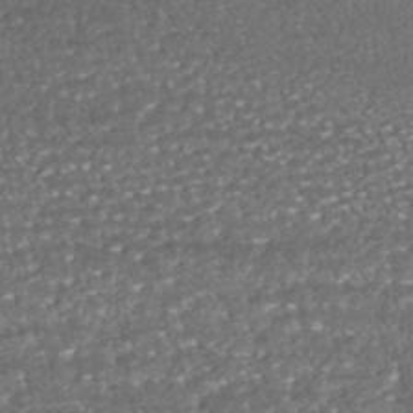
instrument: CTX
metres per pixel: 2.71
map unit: HNhu
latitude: -46.3117
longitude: 104.8975
